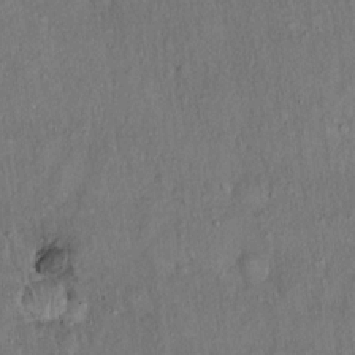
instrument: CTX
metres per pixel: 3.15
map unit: Hto
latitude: 15.7072
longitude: -59.5371
